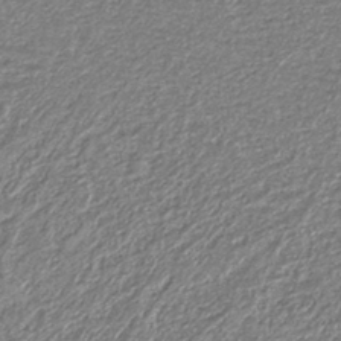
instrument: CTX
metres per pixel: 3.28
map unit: eAb
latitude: -38.9731
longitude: 51.8044
